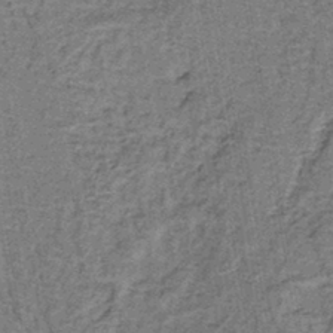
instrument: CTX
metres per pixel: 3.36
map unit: lHb
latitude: -40.4629
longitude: 57.8233
